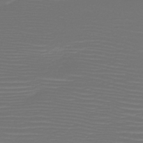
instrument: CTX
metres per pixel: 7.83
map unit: HNb
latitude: -47.7666
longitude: -44.7246
